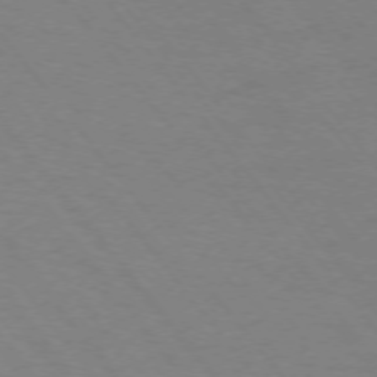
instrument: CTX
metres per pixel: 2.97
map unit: Ap
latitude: -75.2754
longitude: -69.6316
